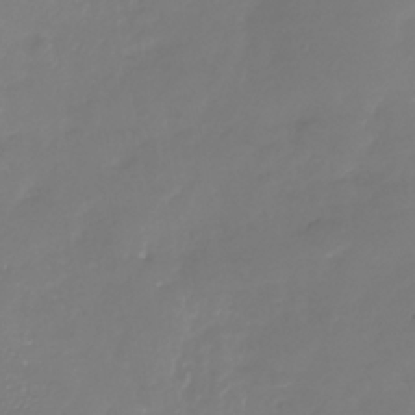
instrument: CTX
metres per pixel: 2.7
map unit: Nhu
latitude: -26.4062
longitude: -58.2523
